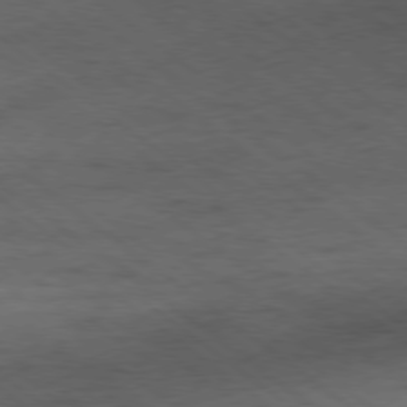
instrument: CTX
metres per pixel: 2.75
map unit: Hpe
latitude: -78.9163
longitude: 10.5952
